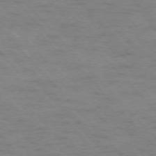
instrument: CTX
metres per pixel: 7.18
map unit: Ap
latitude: -76.4062
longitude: -61.0080
